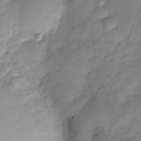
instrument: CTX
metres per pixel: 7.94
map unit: Hve
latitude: -29.2754
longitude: 93.0486
